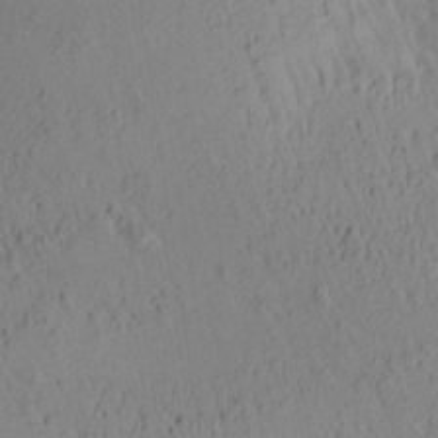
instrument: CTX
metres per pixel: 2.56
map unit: Aa
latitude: 27.9528
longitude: -135.3481
